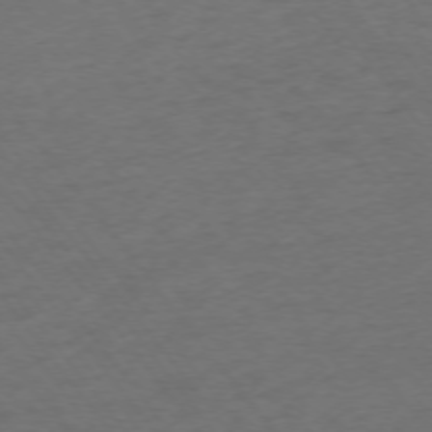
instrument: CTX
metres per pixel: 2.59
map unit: Ap
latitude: -74.8219
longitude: -70.8947
